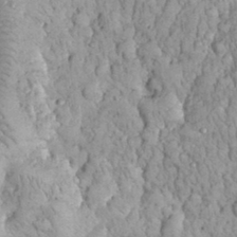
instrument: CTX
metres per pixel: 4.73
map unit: eHh
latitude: 33.0081
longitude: -65.4237
